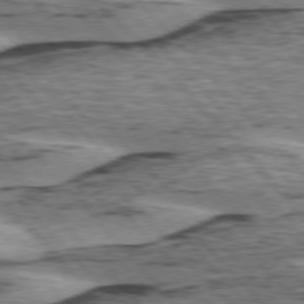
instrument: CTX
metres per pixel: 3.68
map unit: lApd
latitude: 75.5749
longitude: -78.2712
